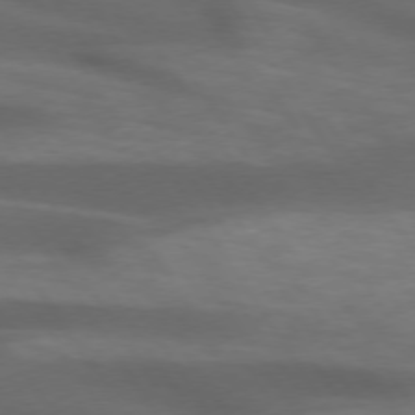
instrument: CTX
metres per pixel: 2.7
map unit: lApd
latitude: 74.0633
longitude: -52.1578
